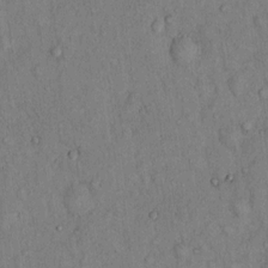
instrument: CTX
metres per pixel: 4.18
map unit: Hto
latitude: 13.4049
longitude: -58.5357
